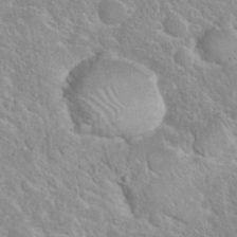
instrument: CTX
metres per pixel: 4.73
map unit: eHh
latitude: 37.8584
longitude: -61.3292
